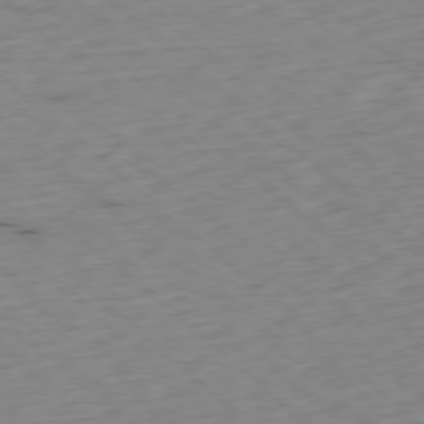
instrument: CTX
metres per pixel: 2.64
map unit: Ap
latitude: -78.0850
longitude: -60.1578
